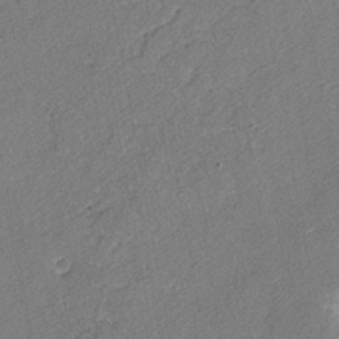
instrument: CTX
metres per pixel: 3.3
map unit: lAvf
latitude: -4.4629
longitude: -108.3467
